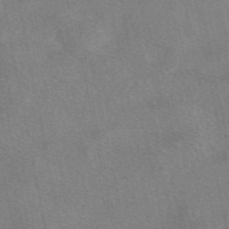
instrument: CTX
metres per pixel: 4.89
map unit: eAb
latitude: 49.2726
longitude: 121.2376
